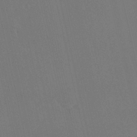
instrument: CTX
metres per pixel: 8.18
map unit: HNhu
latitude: 6.7813
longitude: 4.3306
